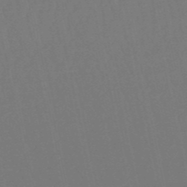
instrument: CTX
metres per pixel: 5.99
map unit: lHb
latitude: -50.2550
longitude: 71.5210
